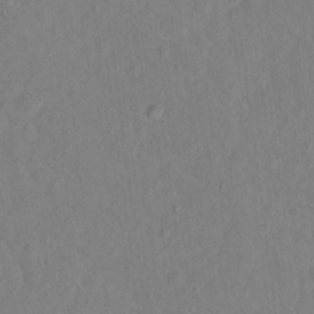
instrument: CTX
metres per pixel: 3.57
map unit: Nhu
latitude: 13.3293
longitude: -36.4412
